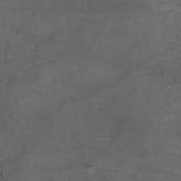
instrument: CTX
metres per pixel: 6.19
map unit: eAb
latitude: 44.5734
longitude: 104.1039
